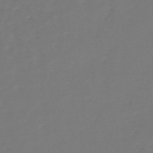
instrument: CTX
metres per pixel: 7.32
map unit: lHb
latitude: -46.6707
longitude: 66.4251
